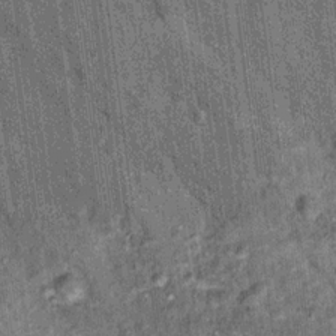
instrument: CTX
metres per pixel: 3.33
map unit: Hto
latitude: 14.4790
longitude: -35.8961
